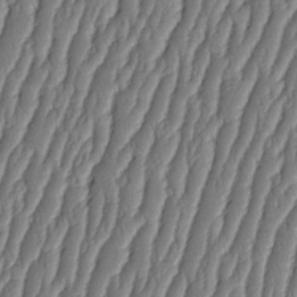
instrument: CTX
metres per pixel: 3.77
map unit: HNhu
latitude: -2.7274
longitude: 13.7856
